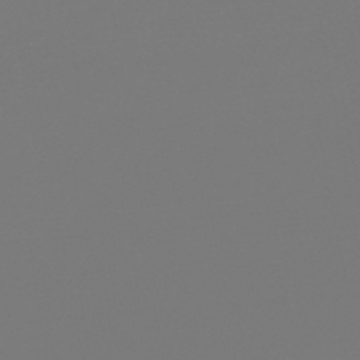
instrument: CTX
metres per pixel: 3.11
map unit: lHb
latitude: -46.3684
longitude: 74.4440
